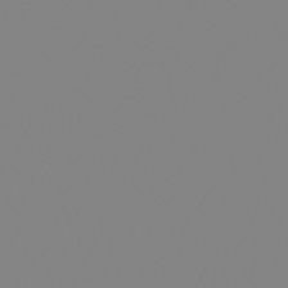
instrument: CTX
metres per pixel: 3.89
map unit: lHb
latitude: -48.8597
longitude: 81.6155
